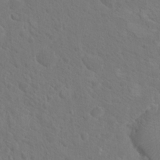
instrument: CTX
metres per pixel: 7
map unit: Hto
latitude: 18.5923
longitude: -36.2712
